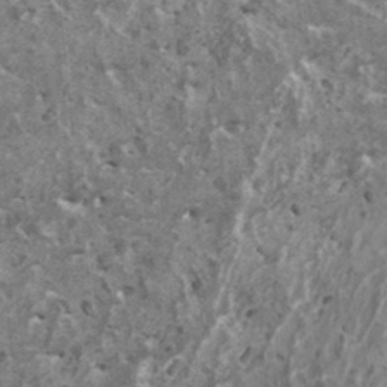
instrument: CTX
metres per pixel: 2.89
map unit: HNhu
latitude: 1.4615
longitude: 5.1242
